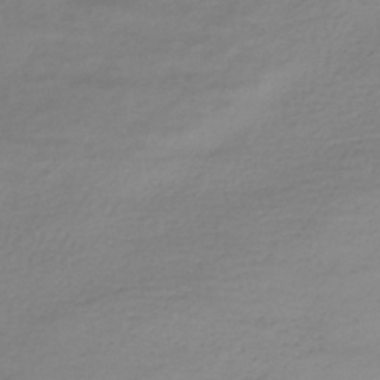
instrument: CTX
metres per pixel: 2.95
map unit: HNhu
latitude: -42.5006
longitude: 101.1620
